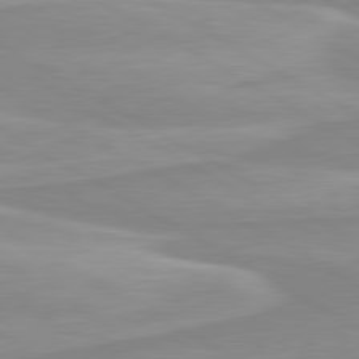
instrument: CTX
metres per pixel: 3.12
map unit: lApd
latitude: 80.3467
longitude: 171.8234
